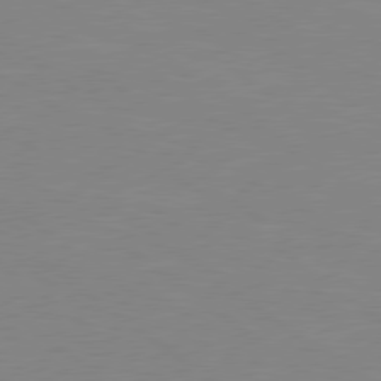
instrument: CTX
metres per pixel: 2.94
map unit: Hpe
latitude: 78.8002
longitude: -124.8569
